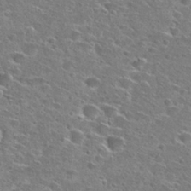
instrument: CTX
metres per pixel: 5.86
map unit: Hto
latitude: 26.8569
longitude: -47.0648
